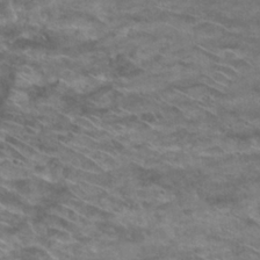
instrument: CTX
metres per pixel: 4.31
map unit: Hto
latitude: 28.4223
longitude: -39.1214
